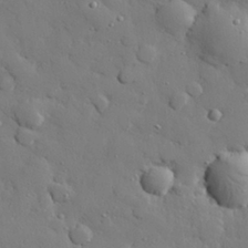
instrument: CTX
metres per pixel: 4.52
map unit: eHh
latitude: 27.9339
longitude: -78.4034
